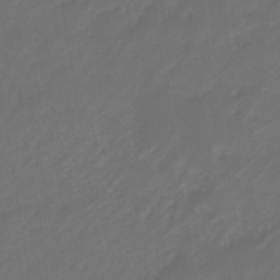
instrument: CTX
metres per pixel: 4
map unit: eHb
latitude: -46.5007
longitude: 85.1620
